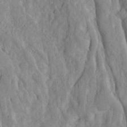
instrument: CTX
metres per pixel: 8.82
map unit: Ave
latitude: 23.4237
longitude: -133.9150
